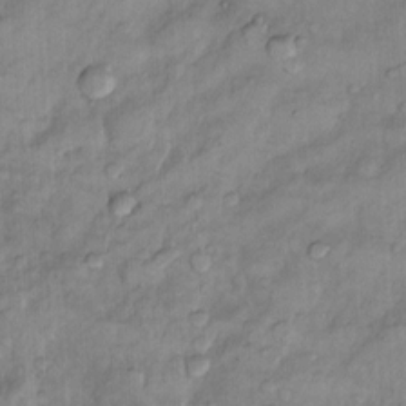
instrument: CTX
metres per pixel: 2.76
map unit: Nhu
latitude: 9.1592
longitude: -24.7813
